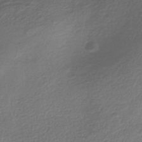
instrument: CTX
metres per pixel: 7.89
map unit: HNhu
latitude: -42.1416
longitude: 99.2943
